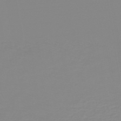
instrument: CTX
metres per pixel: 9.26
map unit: lHb
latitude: -44.5574
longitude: 55.3888
